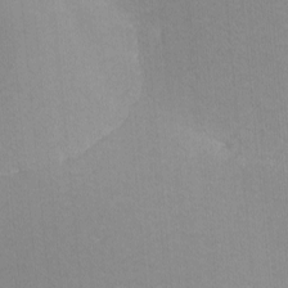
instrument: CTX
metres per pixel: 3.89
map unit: lHvf
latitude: -11.2187
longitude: -103.4804
